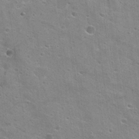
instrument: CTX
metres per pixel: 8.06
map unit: Hto
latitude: 23.2915
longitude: -42.4790
